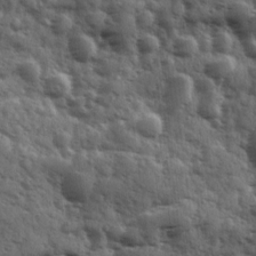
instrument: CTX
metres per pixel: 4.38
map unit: Ave
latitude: 11.8961
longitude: -103.0269
